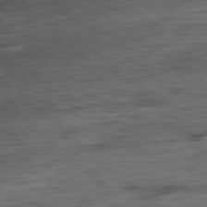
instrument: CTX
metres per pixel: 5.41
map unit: Ap
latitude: -81.8423
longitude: -79.1781
